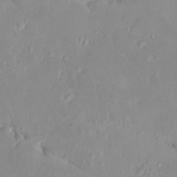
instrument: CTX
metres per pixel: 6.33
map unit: HNhu
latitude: 6.0255
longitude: 2.6329
